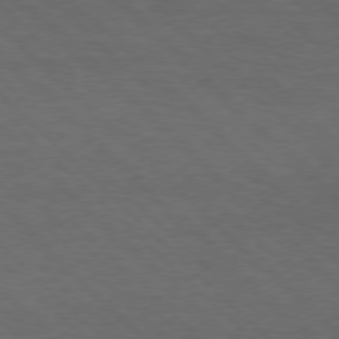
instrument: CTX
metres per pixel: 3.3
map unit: lApd
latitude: 75.5938
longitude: -83.9906
